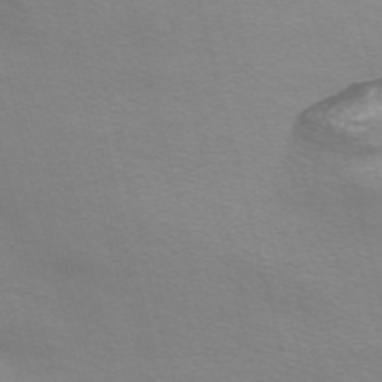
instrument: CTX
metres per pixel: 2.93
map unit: Nve
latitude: -56.7841
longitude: 63.5210
